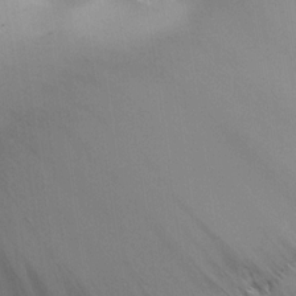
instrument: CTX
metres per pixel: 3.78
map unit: HNhu
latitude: 7.3671
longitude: -0.5545
